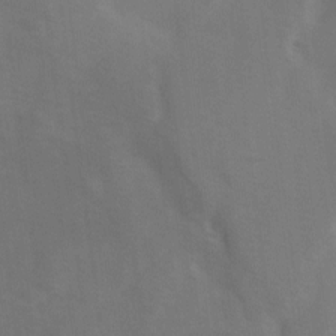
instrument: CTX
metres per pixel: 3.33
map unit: Ave
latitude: 1.2726
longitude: -112.7624
